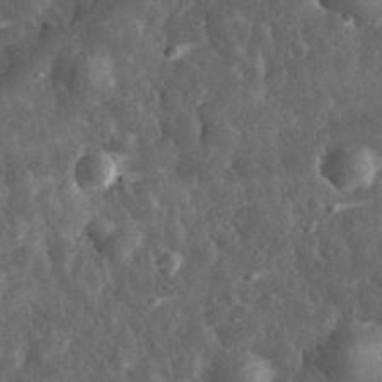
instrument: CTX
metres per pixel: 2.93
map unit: eHh
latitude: 33.2726
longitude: -79.1592
